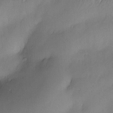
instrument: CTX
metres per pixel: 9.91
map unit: Nve
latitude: -22.3684
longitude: -137.8961
